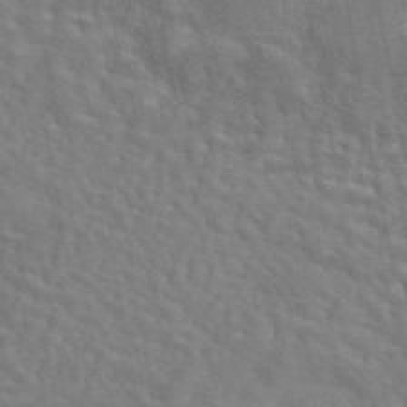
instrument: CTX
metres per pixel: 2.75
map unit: eAb
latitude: 44.5734
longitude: 113.1053
